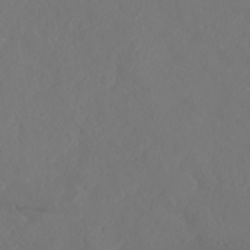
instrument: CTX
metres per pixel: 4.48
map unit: ANa
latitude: 36.4790
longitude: 14.3873
